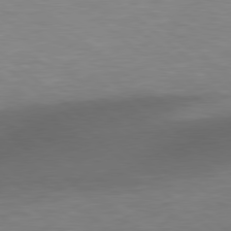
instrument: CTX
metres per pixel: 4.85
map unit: Hpe
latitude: 78.7624
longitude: -150.4979
